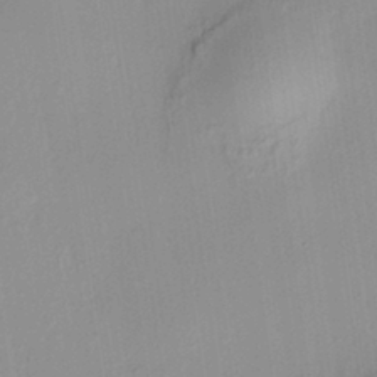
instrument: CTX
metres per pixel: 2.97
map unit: HNhu
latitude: 7.4615
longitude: 13.6722
